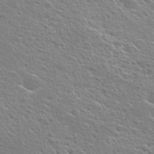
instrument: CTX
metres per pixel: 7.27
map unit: Hto
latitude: 25.2914
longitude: -44.6301
